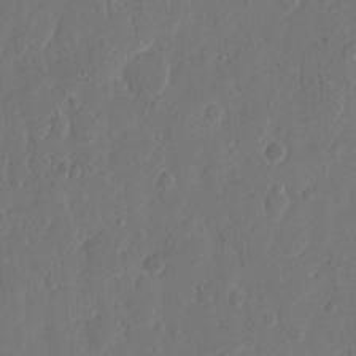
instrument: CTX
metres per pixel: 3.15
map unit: eHh
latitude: 10.4979
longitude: -67.9339
